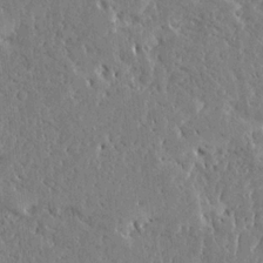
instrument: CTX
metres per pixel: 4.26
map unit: Ave
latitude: 16.1578
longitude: -139.9528
